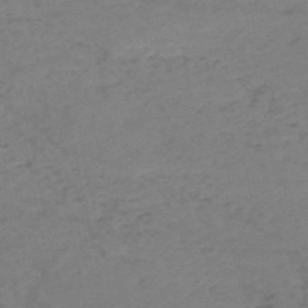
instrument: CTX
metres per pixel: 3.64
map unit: HNb
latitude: -54.9731
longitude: -44.3845
